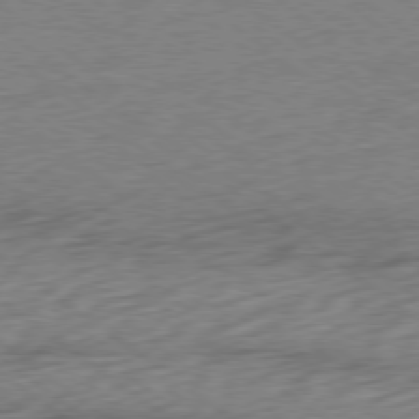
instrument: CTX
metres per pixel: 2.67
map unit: Hpe
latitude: -79.0864
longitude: -15.0837
